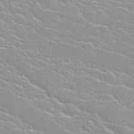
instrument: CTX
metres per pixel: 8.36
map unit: Nhu
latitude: 30.5735
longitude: -50.5734
